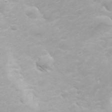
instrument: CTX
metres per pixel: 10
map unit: eHh
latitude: 31.7072
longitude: -62.7058
